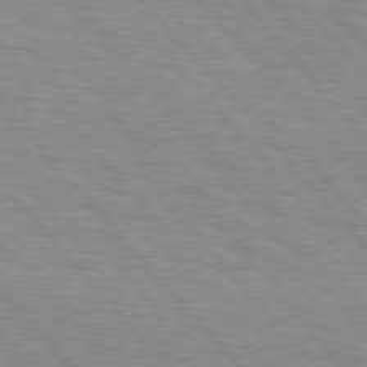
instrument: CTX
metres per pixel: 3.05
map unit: lApd
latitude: 76.2711
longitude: -76.7435
